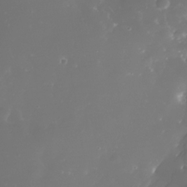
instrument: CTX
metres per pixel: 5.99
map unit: Nhe
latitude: -32.9731
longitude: -116.7246
